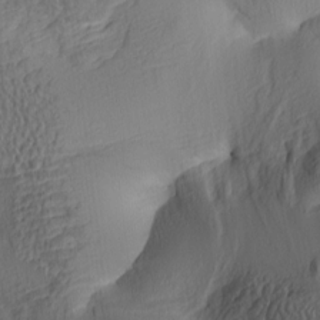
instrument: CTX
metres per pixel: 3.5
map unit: lAa
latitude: 4.7435
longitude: -113.7072
